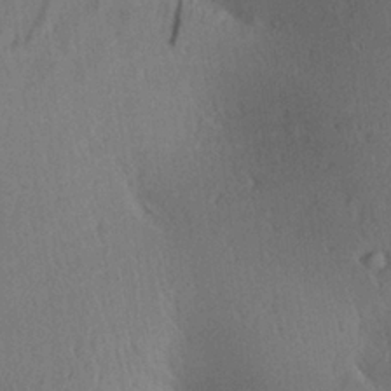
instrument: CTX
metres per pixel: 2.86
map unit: Aa
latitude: 27.6505
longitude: -135.4615
